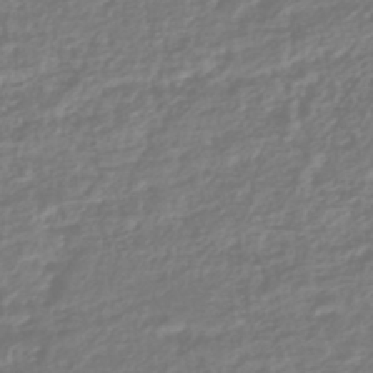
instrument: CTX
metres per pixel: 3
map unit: HNhu
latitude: -45.4832
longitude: 98.6896
